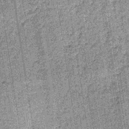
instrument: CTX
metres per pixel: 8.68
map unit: lHb
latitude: -36.3117
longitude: 64.3684
